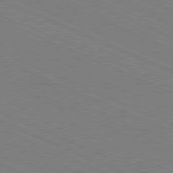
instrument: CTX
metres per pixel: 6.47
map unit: Ap
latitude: -80.8786
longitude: -75.0270
